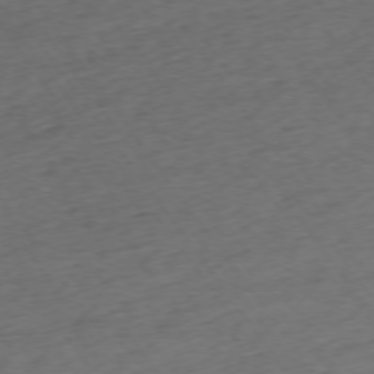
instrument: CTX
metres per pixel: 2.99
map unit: Ap
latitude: -74.7464
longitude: -73.4427
